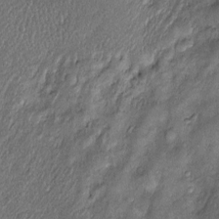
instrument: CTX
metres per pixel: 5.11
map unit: Htu
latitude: -6.6707
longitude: 159.2754
